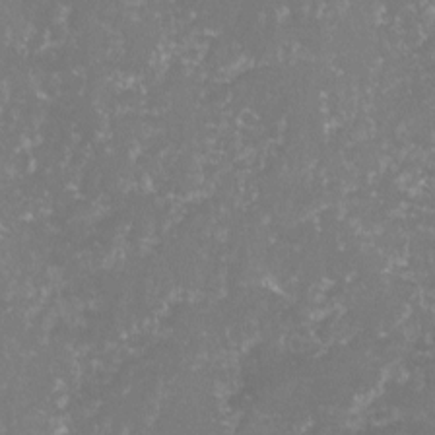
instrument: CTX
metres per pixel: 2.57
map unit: lHvf
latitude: -15.7100
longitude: -98.0255
